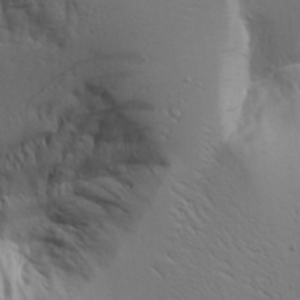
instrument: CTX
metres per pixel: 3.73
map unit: Aa
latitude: 17.1403
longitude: -125.5560
